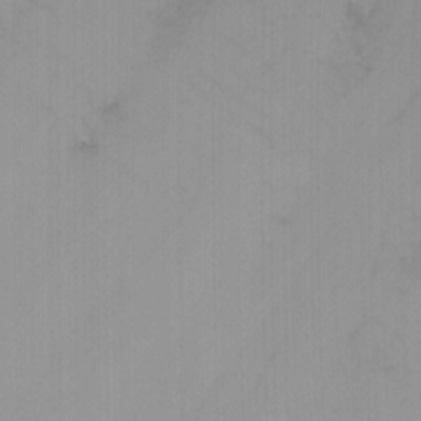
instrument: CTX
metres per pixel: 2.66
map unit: Nhu
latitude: -3.3131
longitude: -70.8191
